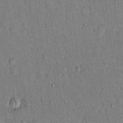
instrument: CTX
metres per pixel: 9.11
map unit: Hto
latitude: 14.0255
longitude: -59.0459
